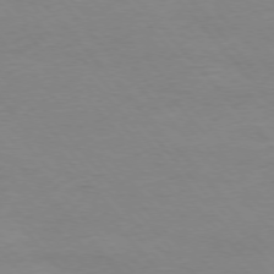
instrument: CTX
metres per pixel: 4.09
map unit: Ap
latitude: -76.5952
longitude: -88.2712
